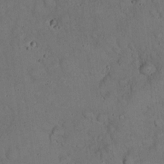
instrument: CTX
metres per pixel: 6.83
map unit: eHh
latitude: 20.1200
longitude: -59.7261
